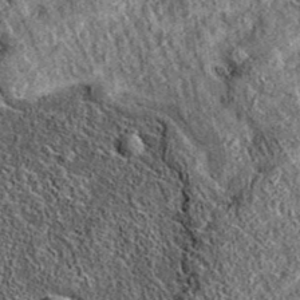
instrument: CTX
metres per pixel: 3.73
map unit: eAb
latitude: 37.0458
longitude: 108.5952
